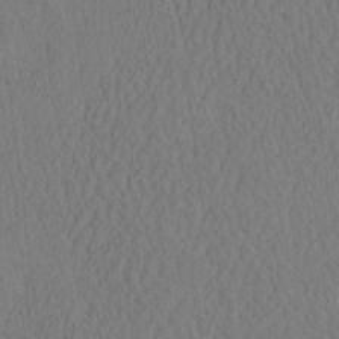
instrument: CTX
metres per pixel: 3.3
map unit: eHh
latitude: -3.1620
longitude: 16.3307
